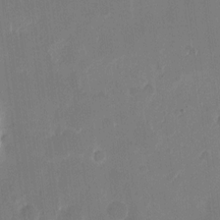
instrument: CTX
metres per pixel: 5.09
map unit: eHh
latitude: 10.9892
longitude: -68.3467
